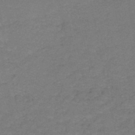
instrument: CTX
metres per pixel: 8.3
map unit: HNb
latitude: -50.4440
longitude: -52.6491
